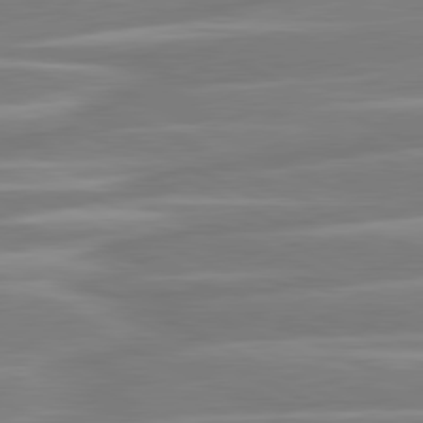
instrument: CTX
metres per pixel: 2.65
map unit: lApd
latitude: 80.9325
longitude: -130.6680
